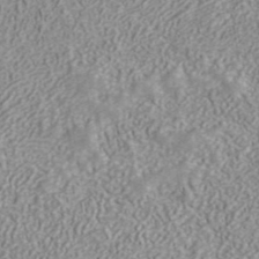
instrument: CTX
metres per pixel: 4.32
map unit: ANa
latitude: 41.6504
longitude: 30.8597
